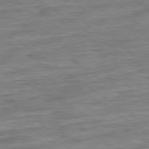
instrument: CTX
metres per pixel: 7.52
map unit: Ap
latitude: -79.5021
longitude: -48.9703
